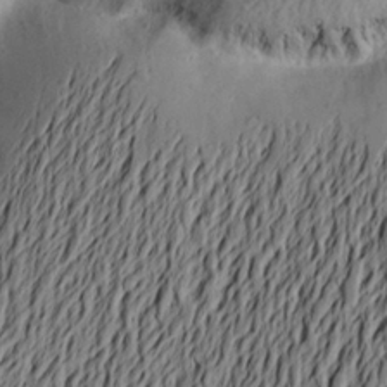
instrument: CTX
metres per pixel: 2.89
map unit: Aa
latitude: 22.8191
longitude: -149.1403
